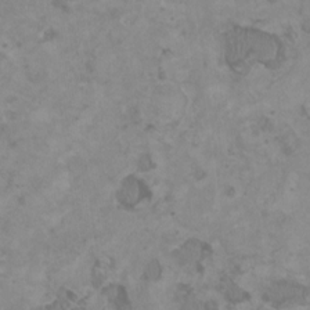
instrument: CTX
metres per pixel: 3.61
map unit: HNhu
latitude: 1.2159
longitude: -1.1781
